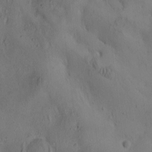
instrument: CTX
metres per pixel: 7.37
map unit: eHh
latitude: -1.6533
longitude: 15.8045
